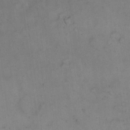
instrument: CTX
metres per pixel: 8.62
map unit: eHh
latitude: 18.3656
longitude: -65.0269
